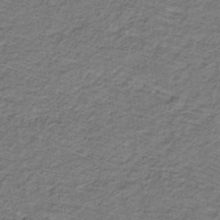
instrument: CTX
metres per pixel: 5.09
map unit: lHb
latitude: -32.2173
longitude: 65.3888
